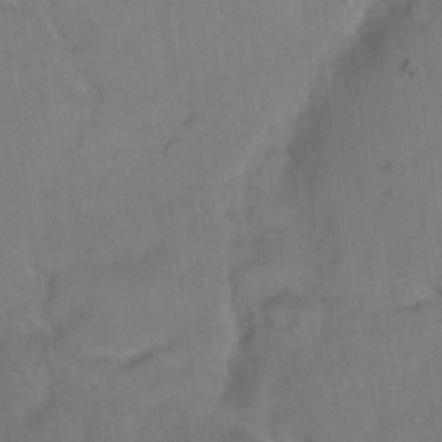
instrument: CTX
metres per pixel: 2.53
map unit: eHh
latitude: 18.3467
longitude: -64.5735
